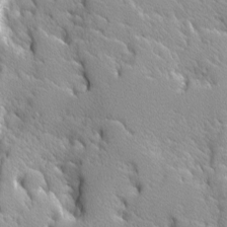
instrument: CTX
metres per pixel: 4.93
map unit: Ave
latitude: -9.9178
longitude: -117.5938
